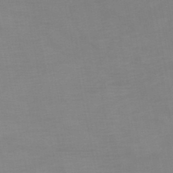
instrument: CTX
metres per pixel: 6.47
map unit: HNb
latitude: -45.6344
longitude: -44.1011
